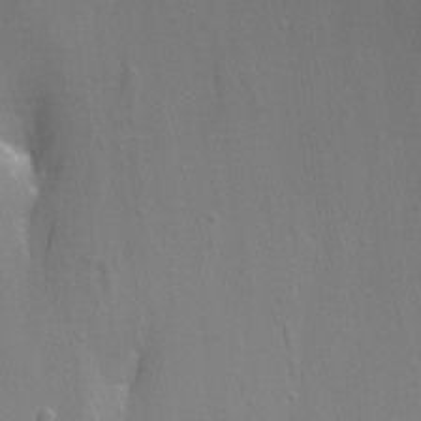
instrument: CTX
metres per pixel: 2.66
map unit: Nhu
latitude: -11.0297
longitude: -75.2537
